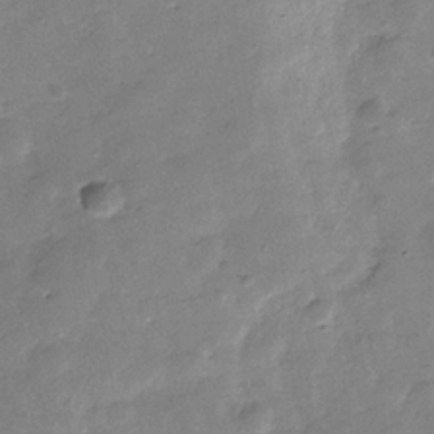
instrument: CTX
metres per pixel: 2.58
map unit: Hve
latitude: -31.2943
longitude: 92.6518
